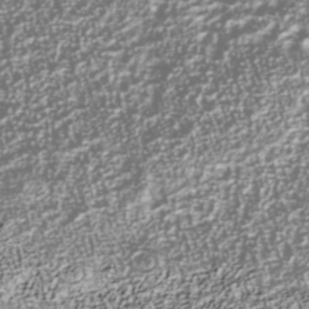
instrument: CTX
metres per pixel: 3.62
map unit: Nhu
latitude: -40.3117
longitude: -83.8772
